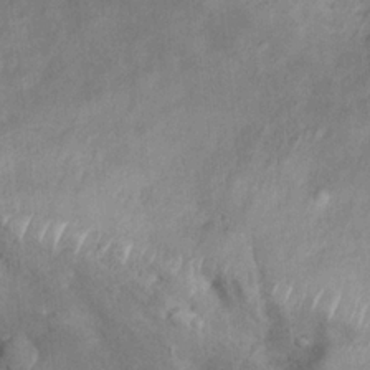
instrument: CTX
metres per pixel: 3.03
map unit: eHh
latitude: 21.4049
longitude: -62.2334
